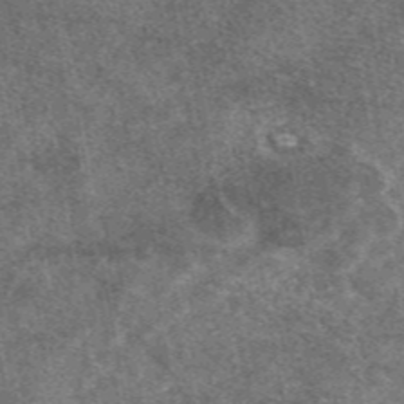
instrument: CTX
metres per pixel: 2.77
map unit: eAb
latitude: 47.4049
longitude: 122.3307
